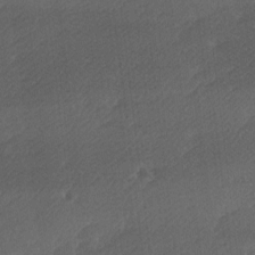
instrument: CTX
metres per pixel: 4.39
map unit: Ave
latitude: 9.1214
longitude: -106.6302
